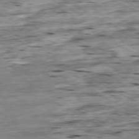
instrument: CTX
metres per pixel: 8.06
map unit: Ap
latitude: -80.3495
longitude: -101.6127
